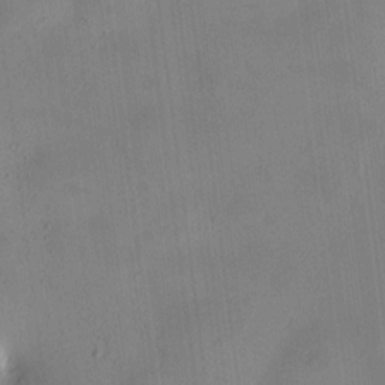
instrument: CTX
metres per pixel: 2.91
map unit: HNhu
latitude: 9.1025
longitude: 9.4832
